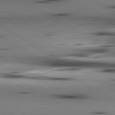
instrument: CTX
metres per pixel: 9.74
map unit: lApd
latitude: 80.3467
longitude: 160.0472
